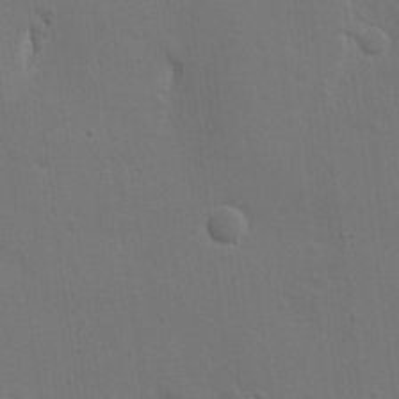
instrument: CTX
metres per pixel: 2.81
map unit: Nhu
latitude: 16.3278
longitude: -78.4790
